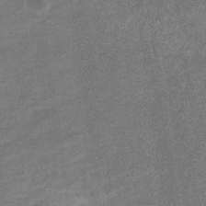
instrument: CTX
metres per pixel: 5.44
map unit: eHb
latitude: -35.8233
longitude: 78.2550
